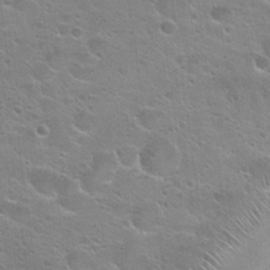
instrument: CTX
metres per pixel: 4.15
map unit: Hto
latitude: 24.0822
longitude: -50.3845
